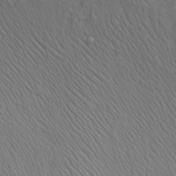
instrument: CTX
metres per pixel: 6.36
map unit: Htu
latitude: -3.1998
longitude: 156.8975
